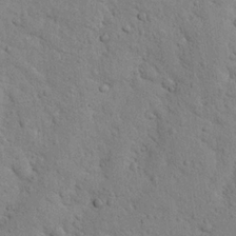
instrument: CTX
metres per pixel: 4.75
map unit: Nhu
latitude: 20.6869
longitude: -74.4790
